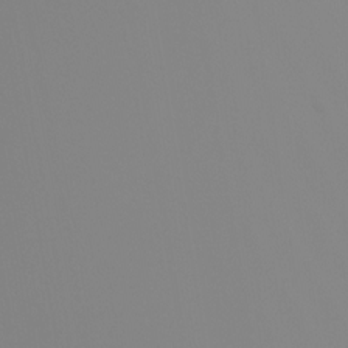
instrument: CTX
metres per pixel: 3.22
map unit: Nhu
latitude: -7.0108
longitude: -93.3670
